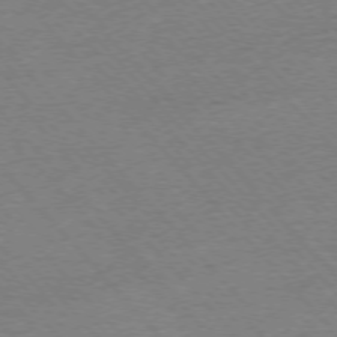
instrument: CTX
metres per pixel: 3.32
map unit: Ap
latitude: -76.1984
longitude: -93.9717
